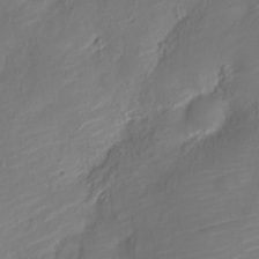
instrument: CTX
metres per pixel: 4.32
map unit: Nve
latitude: -19.3699
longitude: 107.9367
